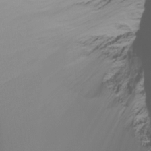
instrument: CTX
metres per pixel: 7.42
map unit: Ht
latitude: -16.9164
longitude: -47.1026
